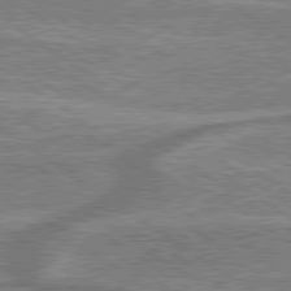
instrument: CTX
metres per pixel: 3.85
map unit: lApd
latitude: 79.5938
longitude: 175.3131
